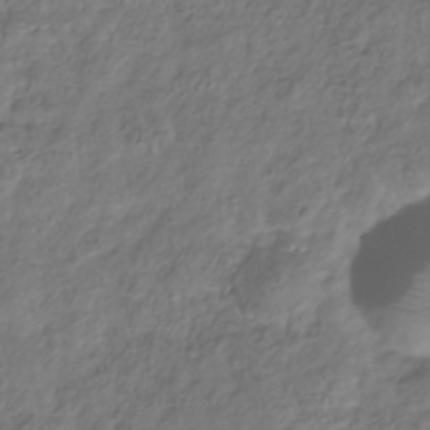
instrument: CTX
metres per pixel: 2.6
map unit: Hve
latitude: -33.3888
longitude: 91.0865
